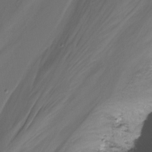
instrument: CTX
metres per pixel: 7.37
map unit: Nhu
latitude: -15.4077
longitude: -56.9513
